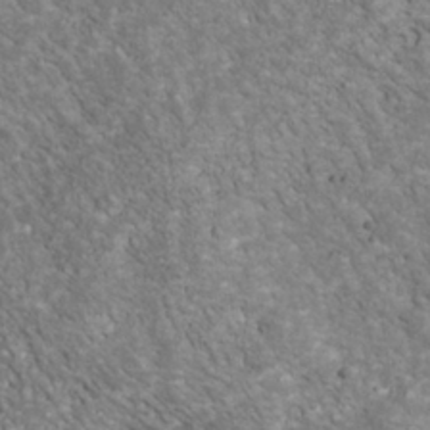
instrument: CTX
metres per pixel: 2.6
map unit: Nhu
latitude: -39.8800
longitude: -83.2725
